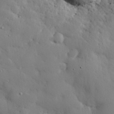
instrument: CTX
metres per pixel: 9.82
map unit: eHh
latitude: 28.6868
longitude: -81.7261
